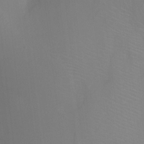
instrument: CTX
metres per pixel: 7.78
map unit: Ht
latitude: -4.1416
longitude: -27.6127
